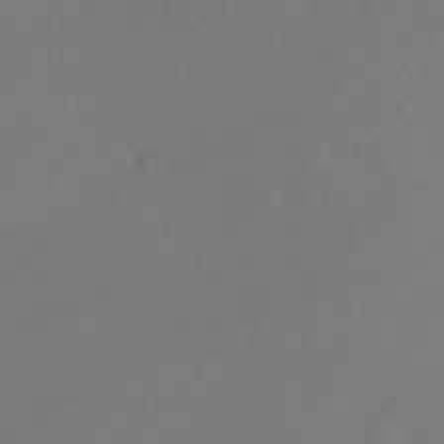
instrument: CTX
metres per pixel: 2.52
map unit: Hto
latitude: -12.7274
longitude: -40.3845
